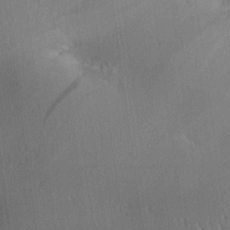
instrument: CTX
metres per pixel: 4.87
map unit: Aa
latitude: 26.7624
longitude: -134.4223
